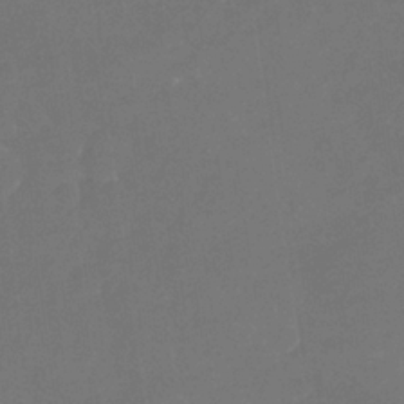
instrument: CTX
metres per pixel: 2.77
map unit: Nhu
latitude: -17.1243
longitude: -56.5356
